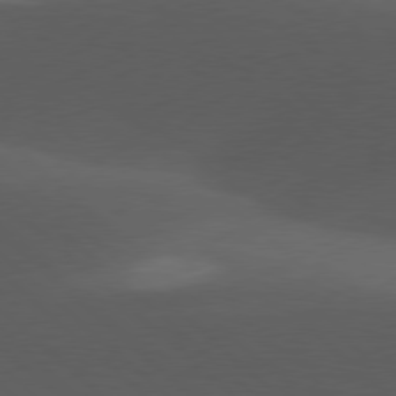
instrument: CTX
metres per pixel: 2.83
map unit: lApd
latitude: 77.9528
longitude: -54.2333
